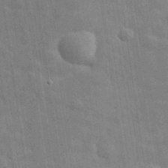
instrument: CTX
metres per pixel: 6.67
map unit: eHh
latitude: 29.4048
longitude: -75.1214
